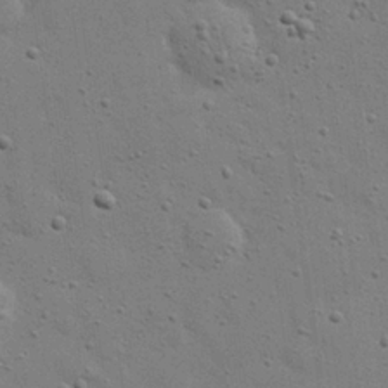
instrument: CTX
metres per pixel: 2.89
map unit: eHh
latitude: 24.4412
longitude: -69.3671
